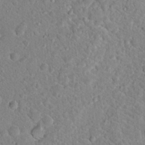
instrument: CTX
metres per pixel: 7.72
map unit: Hto
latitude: 18.6679
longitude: -33.2348
